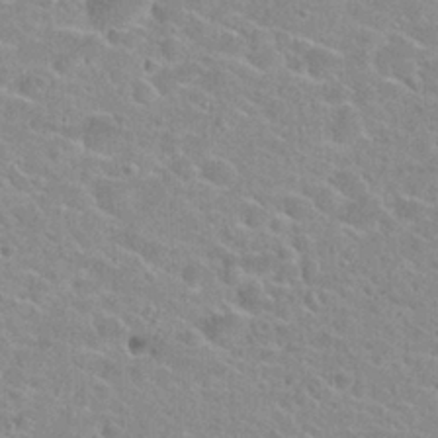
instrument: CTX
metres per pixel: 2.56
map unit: Hto
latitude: 24.0444
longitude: -43.9717
